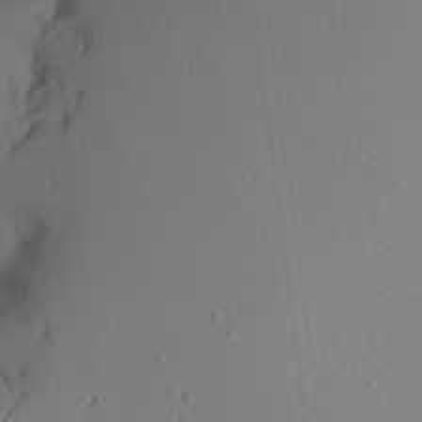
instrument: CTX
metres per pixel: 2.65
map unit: Aa
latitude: 21.2159
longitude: -146.2712
